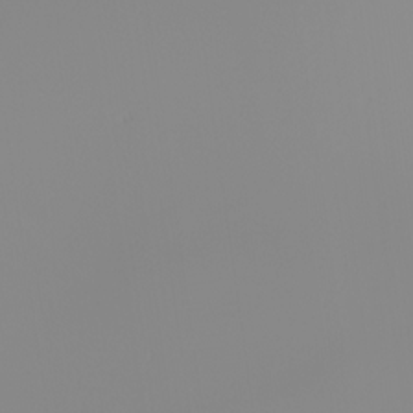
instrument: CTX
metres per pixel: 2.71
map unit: Nhu
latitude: -8.1984
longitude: -95.8773
